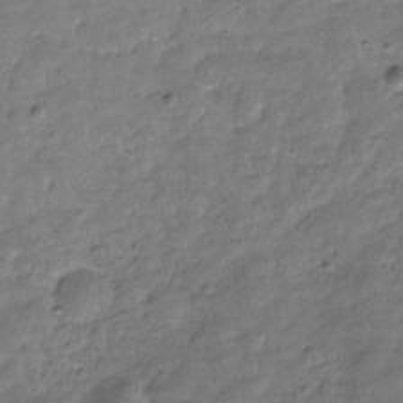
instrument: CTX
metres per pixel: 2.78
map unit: Hve
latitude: -31.6722
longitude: 91.6344
